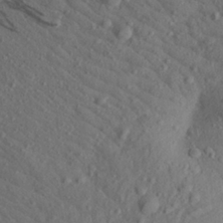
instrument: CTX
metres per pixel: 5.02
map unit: Aa
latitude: 27.1592
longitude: -142.7813
